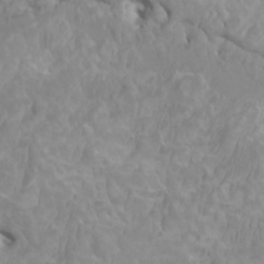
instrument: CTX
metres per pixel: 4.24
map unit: HNhu
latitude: 3.7827
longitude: -2.4412
